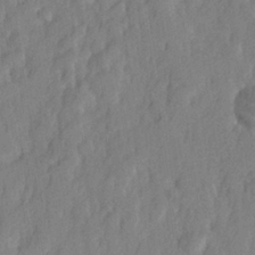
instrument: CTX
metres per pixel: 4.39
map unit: Hve
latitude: 25.3859
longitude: 143.9178
